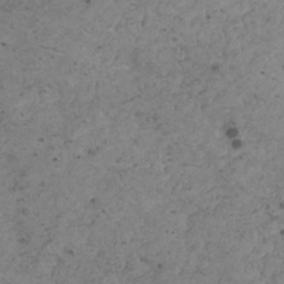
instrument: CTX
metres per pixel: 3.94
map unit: HNhu
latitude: 0.9702
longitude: 3.1431
